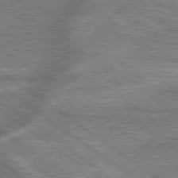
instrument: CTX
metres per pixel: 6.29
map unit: lApd
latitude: 79.8017
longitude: -170.7057
